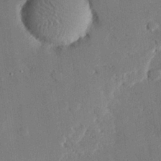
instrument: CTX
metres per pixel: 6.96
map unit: eHh
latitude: 26.9136
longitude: -81.2537
